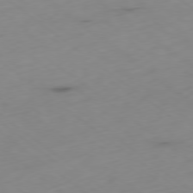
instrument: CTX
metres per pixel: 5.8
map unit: Ap
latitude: -79.0675
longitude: -59.1403
